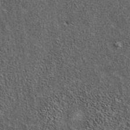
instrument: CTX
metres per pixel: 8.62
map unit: eAb
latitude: 39.4048
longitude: 106.3873
